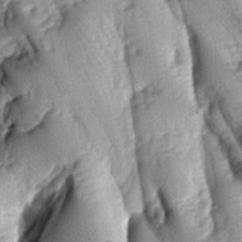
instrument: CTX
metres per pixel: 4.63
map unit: lAa
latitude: -6.0472
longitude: -126.0822
